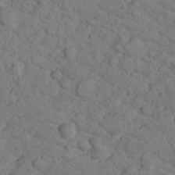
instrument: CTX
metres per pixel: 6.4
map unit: lHvf
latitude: 13.3671
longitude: 177.8611
